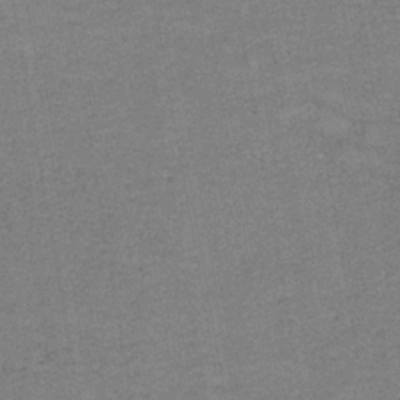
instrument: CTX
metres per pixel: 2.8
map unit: eAb
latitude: -36.2550
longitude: 51.8044
